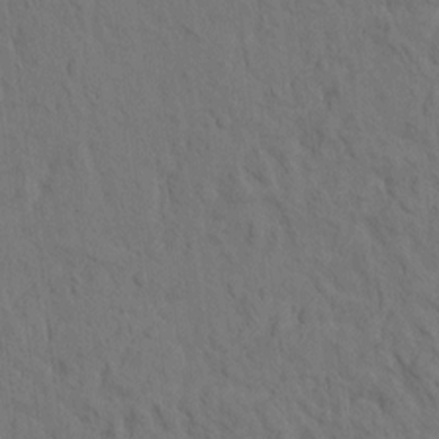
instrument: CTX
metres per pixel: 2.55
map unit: eHh
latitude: -1.6344
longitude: 17.6722
